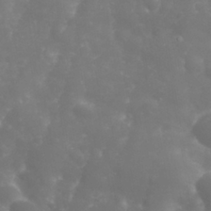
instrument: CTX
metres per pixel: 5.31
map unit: Nhu
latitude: 24.4223
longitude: -61.6127
